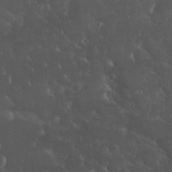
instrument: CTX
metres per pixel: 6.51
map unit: Nhu
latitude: 28.4601
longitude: -67.6505
